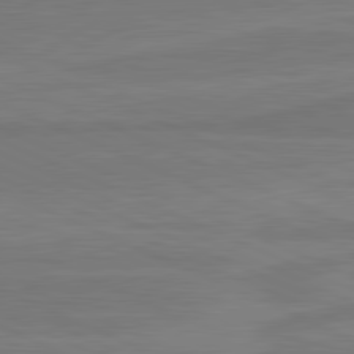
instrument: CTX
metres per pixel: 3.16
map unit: lApd
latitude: 81.6127
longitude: 169.2942
